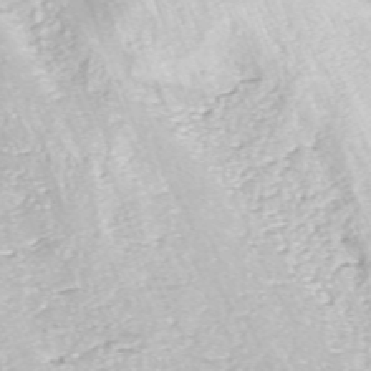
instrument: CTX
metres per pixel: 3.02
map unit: ANa
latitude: -44.6330
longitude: 105.2376
